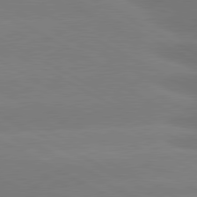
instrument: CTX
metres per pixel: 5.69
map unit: lApd
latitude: 80.6868
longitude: -147.3482
